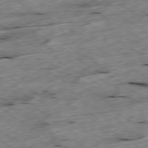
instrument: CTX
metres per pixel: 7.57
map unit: Ap
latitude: -79.5210
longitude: -88.5924
